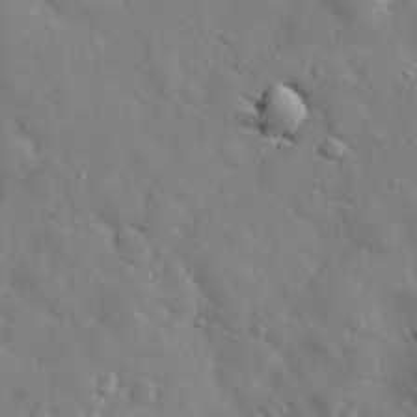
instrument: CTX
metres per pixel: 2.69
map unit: eHh
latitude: 28.7246
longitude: -78.3845
